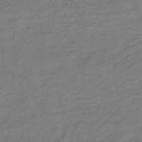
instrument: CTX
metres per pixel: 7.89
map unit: lHb
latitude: -35.1998
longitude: 69.7099
